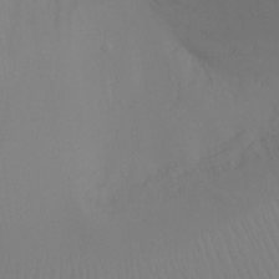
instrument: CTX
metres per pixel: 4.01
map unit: Ht
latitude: -9.3698
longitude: -32.9892
